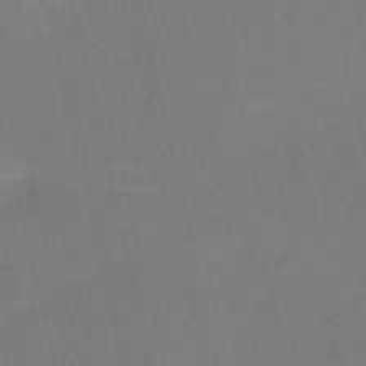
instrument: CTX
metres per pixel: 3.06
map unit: HNb
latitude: -51.6722
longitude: -45.1970
